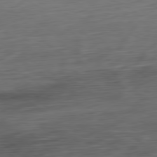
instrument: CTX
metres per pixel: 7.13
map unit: Ap
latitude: -80.5196
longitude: -68.7813
